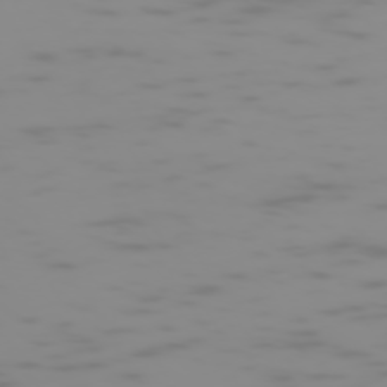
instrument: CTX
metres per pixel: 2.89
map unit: Hpe
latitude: -74.3873
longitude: 5.6155
